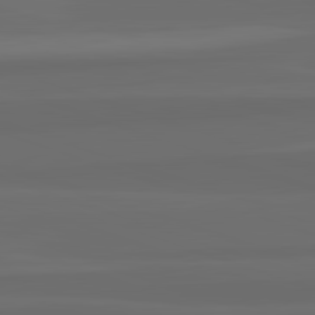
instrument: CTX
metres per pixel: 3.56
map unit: lApd
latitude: 82.8946
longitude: 159.3509
